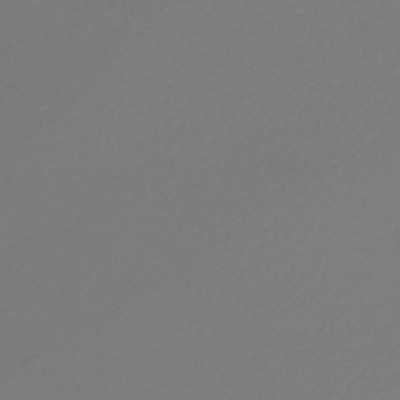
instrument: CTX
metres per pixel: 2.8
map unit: lHb
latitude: -45.0109
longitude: 65.0865
